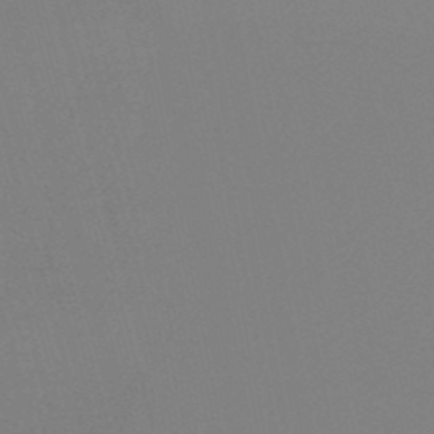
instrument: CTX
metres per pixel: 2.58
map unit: eHb
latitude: -50.7652
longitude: 75.9556
